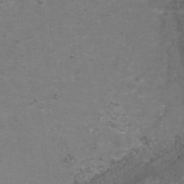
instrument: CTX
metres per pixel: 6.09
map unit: Nhu
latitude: -41.2943
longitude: -84.7813
